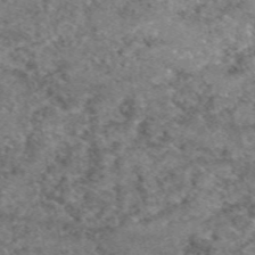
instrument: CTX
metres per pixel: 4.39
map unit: eAb
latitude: 49.2726
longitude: 110.5573
